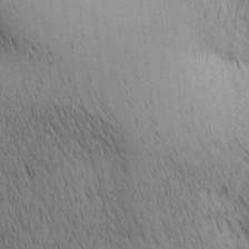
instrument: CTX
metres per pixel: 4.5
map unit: lAa
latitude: 10.9325
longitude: -108.1011
